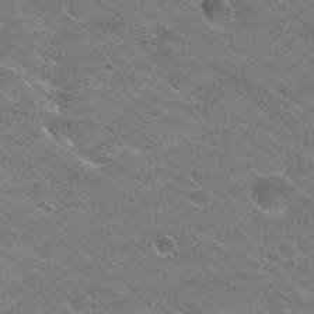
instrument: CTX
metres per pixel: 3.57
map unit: Hto
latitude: 24.1577
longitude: -50.2711
